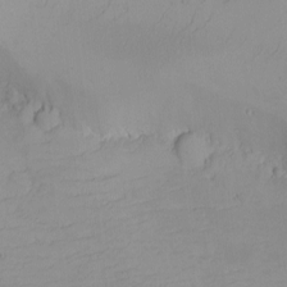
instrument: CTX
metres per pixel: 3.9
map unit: Nhu
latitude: -5.0675
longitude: -80.9325
